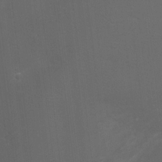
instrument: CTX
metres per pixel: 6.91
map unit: Nhu
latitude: 3.6127
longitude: -16.9513
